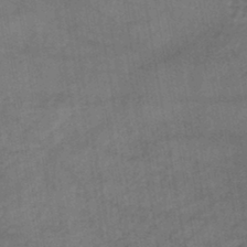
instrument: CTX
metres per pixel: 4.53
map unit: lHb
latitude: -43.3320
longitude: 73.0108
